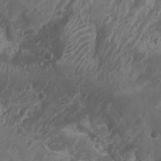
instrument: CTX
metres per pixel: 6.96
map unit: Nhu
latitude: 6.7813
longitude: -20.7246
